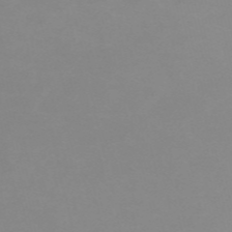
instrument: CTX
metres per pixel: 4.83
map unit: HNb
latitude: -56.0094
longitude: -41.3859
